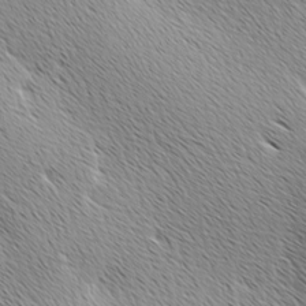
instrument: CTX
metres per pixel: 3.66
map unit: Ave
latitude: 10.0822
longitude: -107.4426
